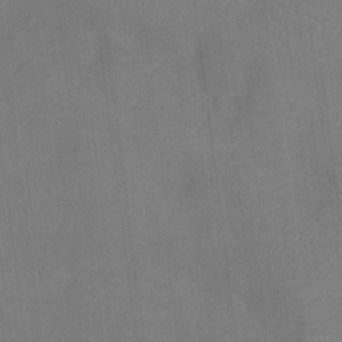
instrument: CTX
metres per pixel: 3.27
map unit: Nhu
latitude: -13.8989
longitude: -24.1199
